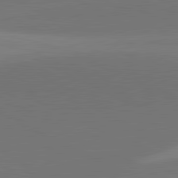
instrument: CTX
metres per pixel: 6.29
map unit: lApd
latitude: 81.4426
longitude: 146.1794
